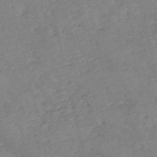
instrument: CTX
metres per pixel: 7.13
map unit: eHh
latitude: -55.4266
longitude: -90.2900
